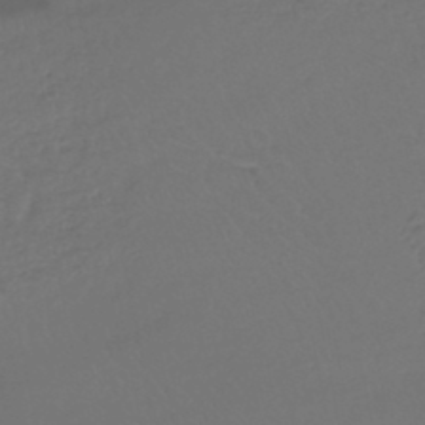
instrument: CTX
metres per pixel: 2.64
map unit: lHb
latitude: -42.6140
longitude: 67.0864
